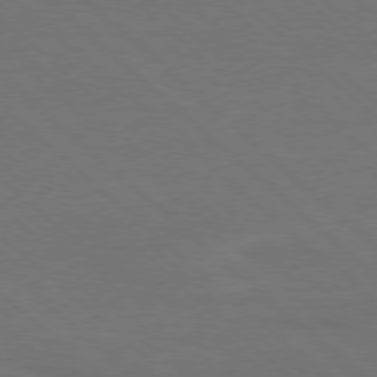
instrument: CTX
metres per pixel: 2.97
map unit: Ap
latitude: -78.5573
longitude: -86.3467
